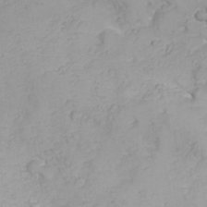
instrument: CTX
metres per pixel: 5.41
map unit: Nhu
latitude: 23.1214
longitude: -61.2726
